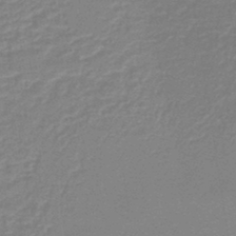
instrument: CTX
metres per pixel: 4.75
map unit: lHb
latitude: -44.6330
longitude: 56.5385
